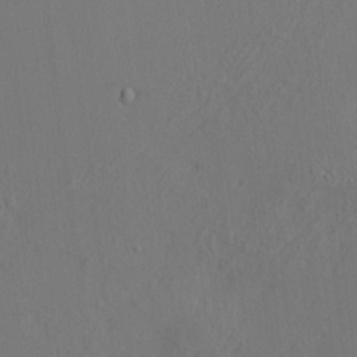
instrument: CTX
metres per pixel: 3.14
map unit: HNhu
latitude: 11.1403
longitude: 22.8408
